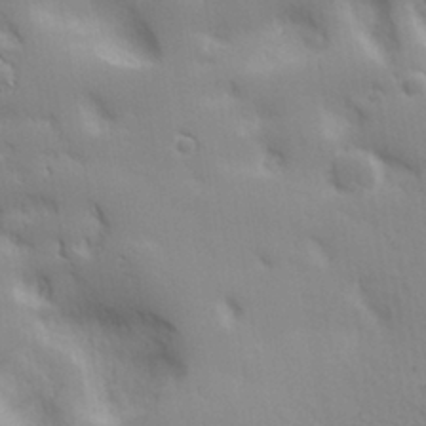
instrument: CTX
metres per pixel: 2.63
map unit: lHvf
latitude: 27.3293
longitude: 143.1053
